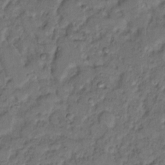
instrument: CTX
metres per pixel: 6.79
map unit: eHh
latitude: 8.8947
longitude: -62.5546
